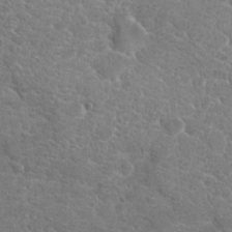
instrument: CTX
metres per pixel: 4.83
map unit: Hto
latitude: 19.0836
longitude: -36.8947
